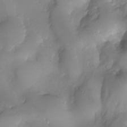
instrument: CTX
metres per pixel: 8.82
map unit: Nhu
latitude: -28.4440
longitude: -59.4426
